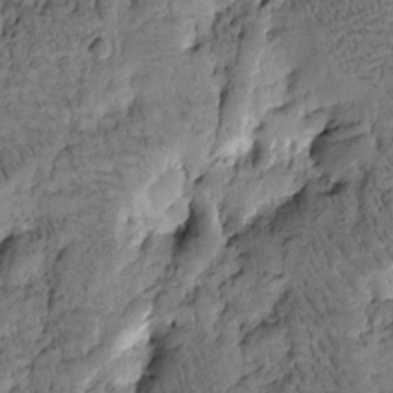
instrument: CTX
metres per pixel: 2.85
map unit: Htu
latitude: -3.8044
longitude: 173.2754
